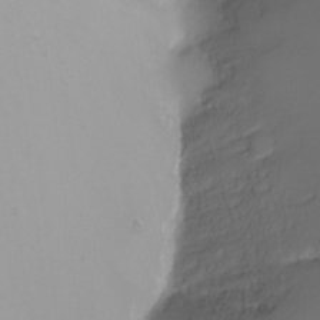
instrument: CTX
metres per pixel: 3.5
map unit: Nhu
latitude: -8.5574
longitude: -80.9136
